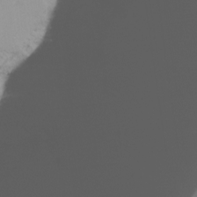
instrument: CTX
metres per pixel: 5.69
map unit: Ht
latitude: -16.9731
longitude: -47.1026
